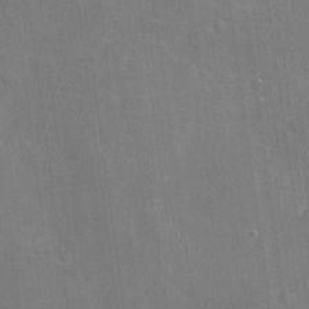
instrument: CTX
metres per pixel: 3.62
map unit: Nhu
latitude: -16.0283
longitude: -58.3089
